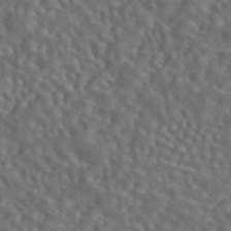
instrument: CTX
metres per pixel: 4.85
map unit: eAb
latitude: 43.8017
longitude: 110.7463
